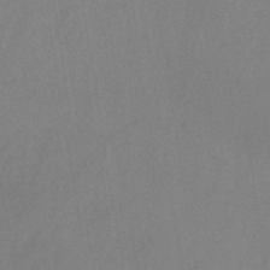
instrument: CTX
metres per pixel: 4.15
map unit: HNb
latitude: -46.3684
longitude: -39.2726
